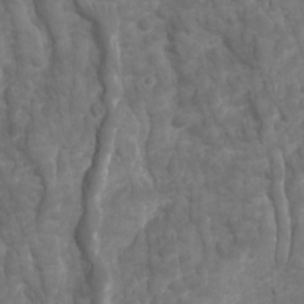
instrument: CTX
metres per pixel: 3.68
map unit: Ave
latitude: 16.9325
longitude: -132.6679
